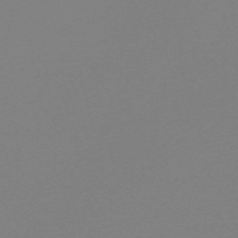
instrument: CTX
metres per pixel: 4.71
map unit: Nve
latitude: -56.5574
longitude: 62.3306
